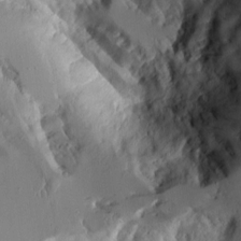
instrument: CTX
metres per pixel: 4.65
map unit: Aa
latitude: 10.2145
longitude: -126.2712
